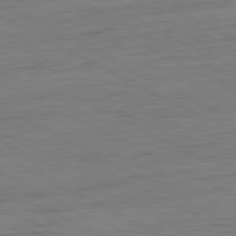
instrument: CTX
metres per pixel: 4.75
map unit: Ap
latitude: -81.6155
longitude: -77.8394
